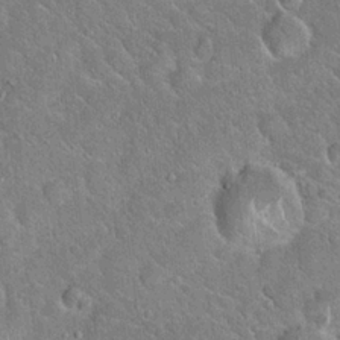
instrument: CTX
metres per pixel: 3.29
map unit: Hto
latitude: 20.4034
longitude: -51.0836
